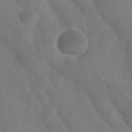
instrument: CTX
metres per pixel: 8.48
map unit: Nhu
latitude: 28.7246
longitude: -55.6694
